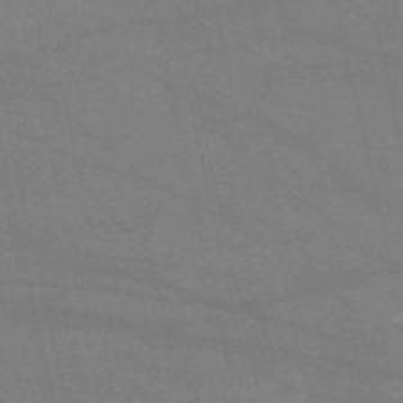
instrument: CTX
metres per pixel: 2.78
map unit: HNb
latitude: -53.4454
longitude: -38.9136
